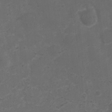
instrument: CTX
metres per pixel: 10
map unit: Nhu
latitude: 2.8947
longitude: -16.8569
